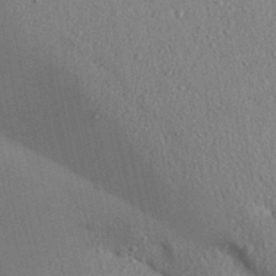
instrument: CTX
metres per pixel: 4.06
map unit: Aa
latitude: 31.4238
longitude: -145.6883
